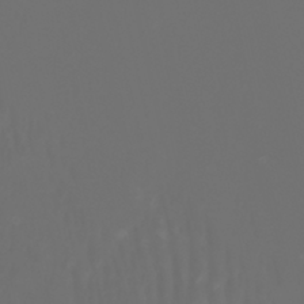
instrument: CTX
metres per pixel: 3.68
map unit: Htu
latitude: -6.2361
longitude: -70.6679
